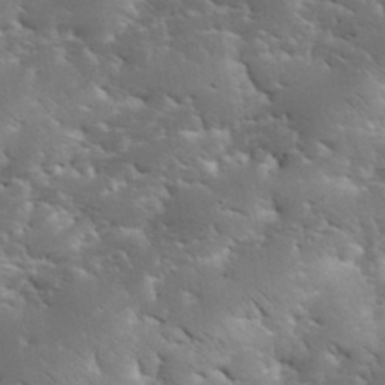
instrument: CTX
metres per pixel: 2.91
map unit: eHh
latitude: 36.3845
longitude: -67.4615
